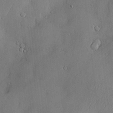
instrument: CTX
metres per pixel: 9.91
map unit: Hve
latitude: -11.1242
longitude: 173.7855
